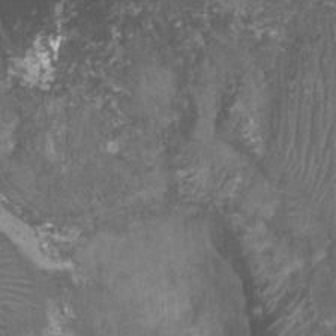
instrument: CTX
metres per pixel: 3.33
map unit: Ht
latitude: 3.0269
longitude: -19.7827
